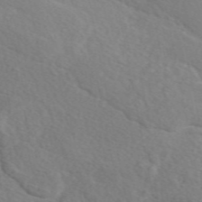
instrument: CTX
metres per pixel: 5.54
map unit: eAb
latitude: 49.4615
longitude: 117.6532
